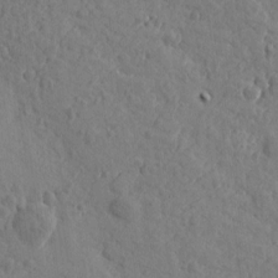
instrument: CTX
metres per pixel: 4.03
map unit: Htu
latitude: -0.5574
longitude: -175.8206
